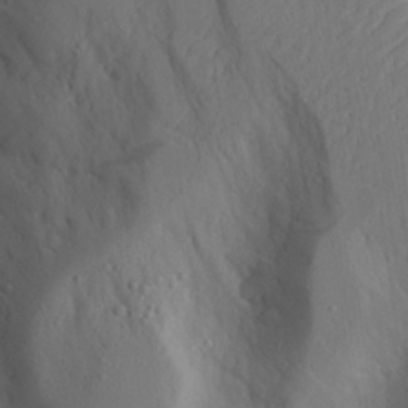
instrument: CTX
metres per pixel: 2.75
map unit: Aa
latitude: 23.2537
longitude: -127.2915
